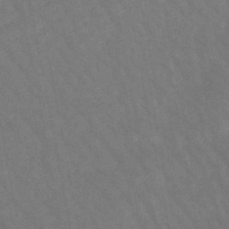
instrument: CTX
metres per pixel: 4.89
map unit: lHb
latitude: -47.5777
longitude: 69.7855
